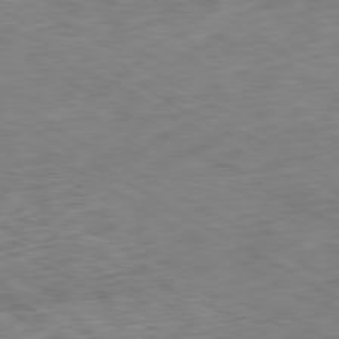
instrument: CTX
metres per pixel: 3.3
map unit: Ap
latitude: -80.8030
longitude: -71.8772
